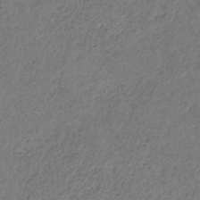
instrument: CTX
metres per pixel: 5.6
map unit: HNb
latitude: -33.6344
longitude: 56.1228
